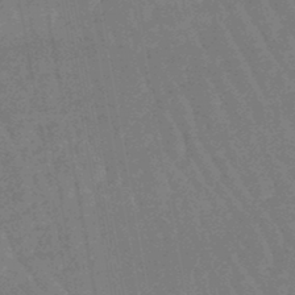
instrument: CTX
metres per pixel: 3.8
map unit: eHb
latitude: -46.3684
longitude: 79.9178
